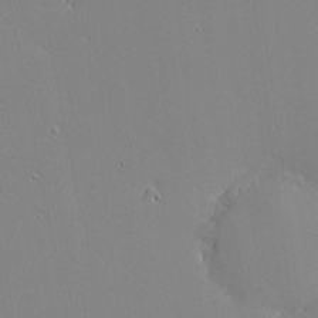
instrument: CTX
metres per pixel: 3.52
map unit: eHh
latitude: -3.2375
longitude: -80.9325
